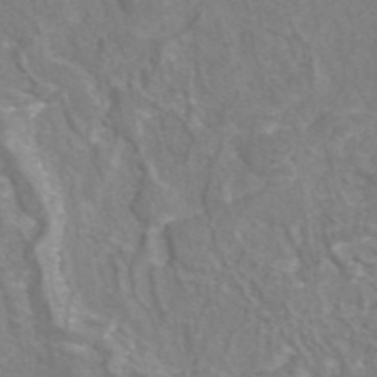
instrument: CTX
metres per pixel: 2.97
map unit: eAb
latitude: 44.6490
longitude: 107.1242
